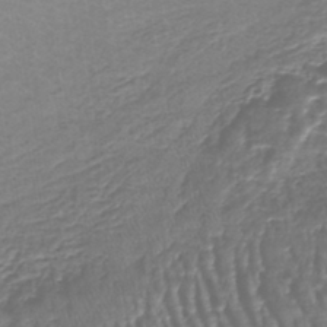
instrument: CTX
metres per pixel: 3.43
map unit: lHb
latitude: -41.8422
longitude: 64.6141
